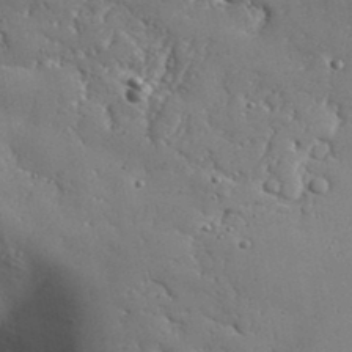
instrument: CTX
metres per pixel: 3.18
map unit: Aa
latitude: 32.4979
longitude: -133.9150
